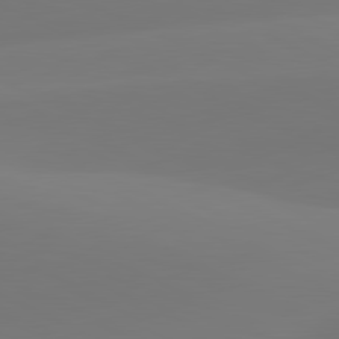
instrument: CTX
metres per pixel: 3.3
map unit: lApd
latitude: 81.4804
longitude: 128.8597
